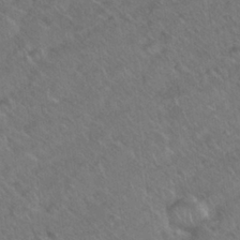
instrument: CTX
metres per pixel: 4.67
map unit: Nhu
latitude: 26.5924
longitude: -55.7638
